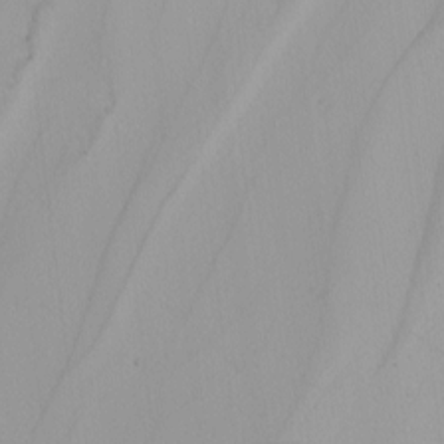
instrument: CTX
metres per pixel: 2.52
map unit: Nhu
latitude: -4.7274
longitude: -93.8583
